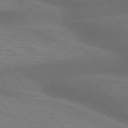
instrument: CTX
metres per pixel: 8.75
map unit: lApd
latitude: 76.3845
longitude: -58.7624
